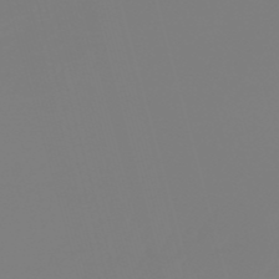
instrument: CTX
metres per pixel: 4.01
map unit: lHb
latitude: -50.3684
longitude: 81.9556
